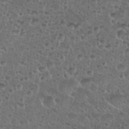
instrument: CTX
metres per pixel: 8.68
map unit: Nhu
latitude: 27.1781
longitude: -51.6127
